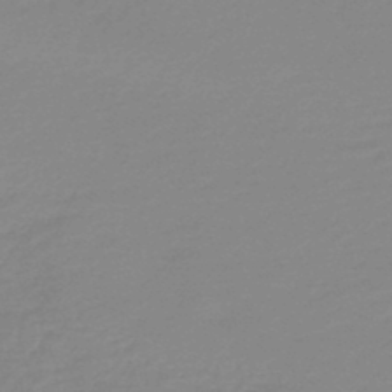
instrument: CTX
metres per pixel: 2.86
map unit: lHb
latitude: -46.2550
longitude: 64.3495
